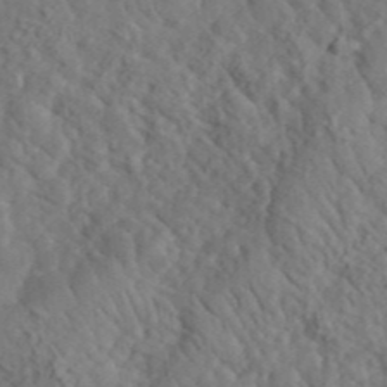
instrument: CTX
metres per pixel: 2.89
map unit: lHvf
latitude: 35.8016
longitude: -85.1592
